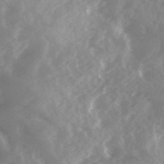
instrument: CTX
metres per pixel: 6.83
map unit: Ave
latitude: 18.4223
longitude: -131.6316
